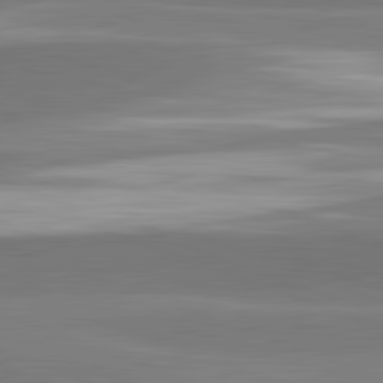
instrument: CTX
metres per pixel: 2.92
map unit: lApd
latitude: 82.4412
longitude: 153.1809
